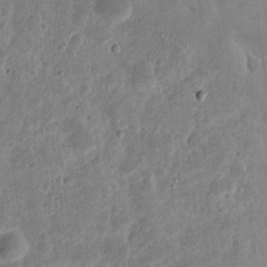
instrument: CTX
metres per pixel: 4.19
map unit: eHh
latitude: 8.1200
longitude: -71.6505
